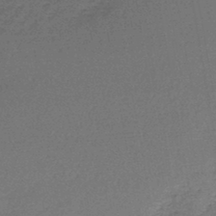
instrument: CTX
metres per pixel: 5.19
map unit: lHb
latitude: -45.3699
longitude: 57.8044
